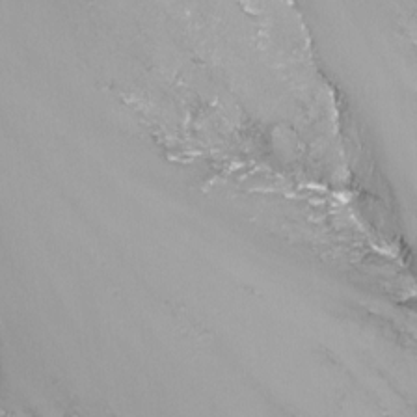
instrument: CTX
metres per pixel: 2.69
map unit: Nhu
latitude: -13.2754
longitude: -68.9325
